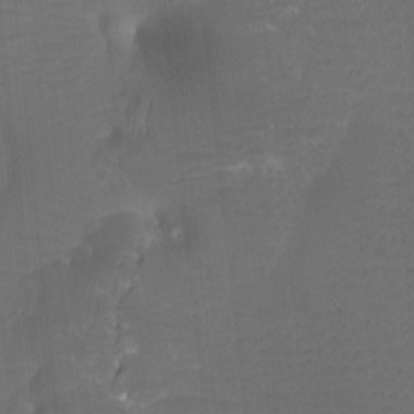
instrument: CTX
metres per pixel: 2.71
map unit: Htu
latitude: -13.3888
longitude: -46.4979
